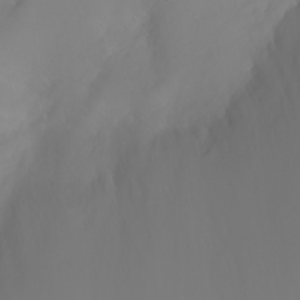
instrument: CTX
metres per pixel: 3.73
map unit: Nhu
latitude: -6.5384
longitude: -89.1026
